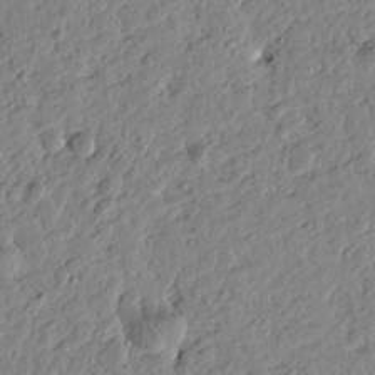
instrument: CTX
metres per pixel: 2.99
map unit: Htu
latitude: -1.0298
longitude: -178.4979
